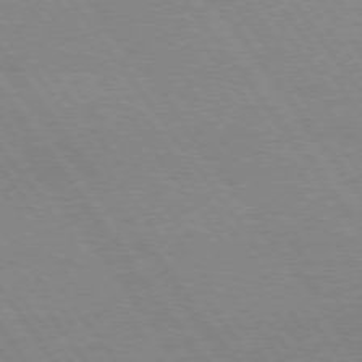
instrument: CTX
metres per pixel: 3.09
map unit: Hpe
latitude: 74.2712
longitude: -141.2725
